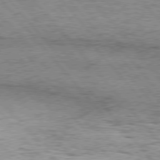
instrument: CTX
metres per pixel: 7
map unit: Hpe
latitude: 76.6679
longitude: -164.0255
